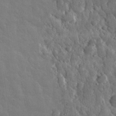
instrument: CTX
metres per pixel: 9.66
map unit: eHh
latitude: 32.5735
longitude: -70.1011
